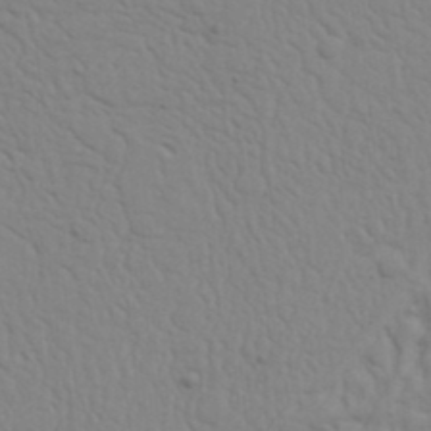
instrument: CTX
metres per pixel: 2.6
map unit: Nhu
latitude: 20.5168
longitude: -72.8947
